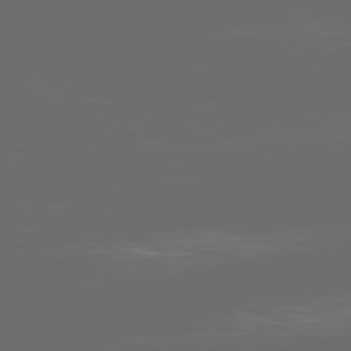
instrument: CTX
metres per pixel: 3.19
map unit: Ap
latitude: -79.6533
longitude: -59.6694
